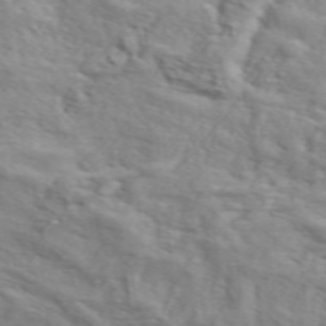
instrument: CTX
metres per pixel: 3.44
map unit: ANa
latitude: 49.1403
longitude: -82.6301
